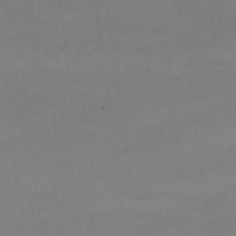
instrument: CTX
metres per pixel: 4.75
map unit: lHvf
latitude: -9.4265
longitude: -101.2915
